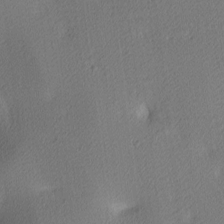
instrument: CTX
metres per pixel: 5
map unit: lAa
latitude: 3.2915
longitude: -116.3089
